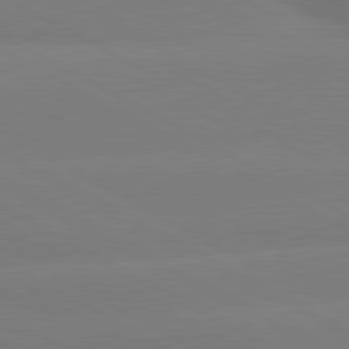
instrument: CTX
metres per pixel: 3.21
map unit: lApd
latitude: 80.7057
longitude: -147.3104
